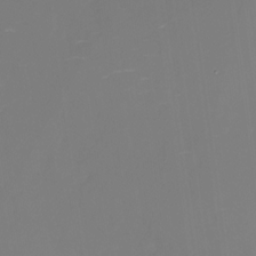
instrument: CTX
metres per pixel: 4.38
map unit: Nhu
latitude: -28.1606
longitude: -78.2145
